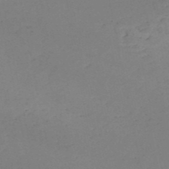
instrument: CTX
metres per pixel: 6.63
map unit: HNb
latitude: -51.9745
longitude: -51.6505
